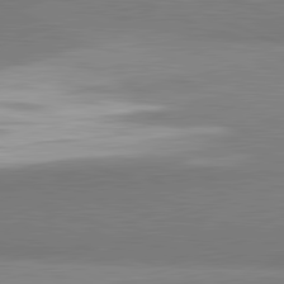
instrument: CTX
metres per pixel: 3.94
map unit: lApd
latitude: 82.0255
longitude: 161.2754
